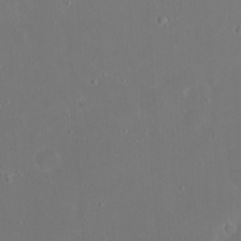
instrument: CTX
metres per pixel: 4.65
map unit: eHh
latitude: 23.5371
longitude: -66.5923
